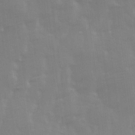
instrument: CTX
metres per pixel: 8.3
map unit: Ave
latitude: 13.4804
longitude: -103.8583
